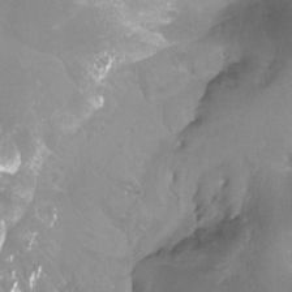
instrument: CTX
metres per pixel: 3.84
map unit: Ht
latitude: -13.3699
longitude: -44.0444
